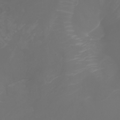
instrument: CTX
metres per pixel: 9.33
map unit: Nhu
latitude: -7.2565
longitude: -84.4412
